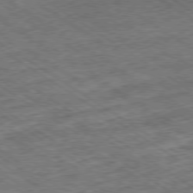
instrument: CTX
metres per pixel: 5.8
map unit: Ap
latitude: -79.6155
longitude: -51.4615
